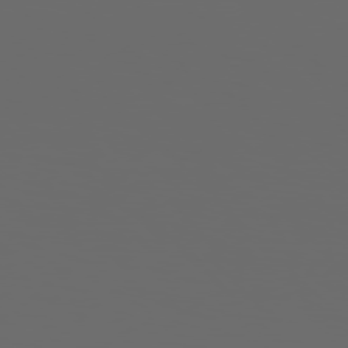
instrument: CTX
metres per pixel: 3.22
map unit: Hpe
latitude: 76.4979
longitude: -141.0836
